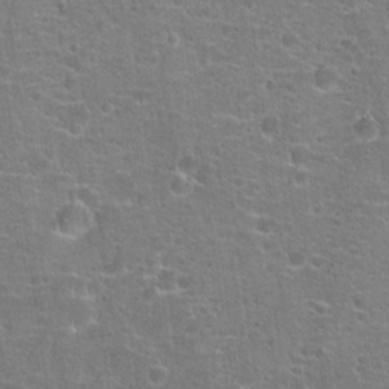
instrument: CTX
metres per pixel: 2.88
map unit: Hto
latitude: 18.6490
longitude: -41.4426
